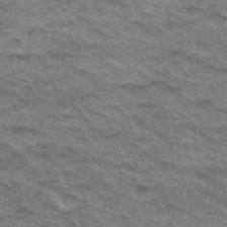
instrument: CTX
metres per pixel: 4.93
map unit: Hto
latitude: 33.2915
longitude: -47.4427
